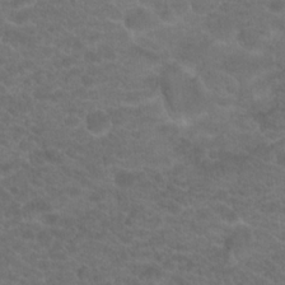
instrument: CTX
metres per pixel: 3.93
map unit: Hto
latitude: 19.4993
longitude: -37.9339
